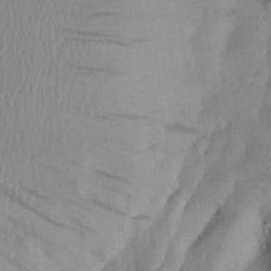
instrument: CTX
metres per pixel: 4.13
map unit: Aa
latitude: 25.0836
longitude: -147.1404
